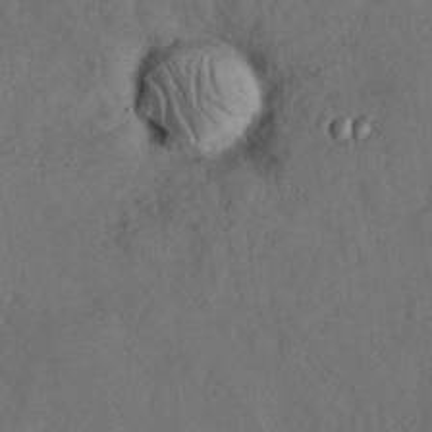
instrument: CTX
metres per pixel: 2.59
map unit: Nhu
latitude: 27.4615
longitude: -70.8191
